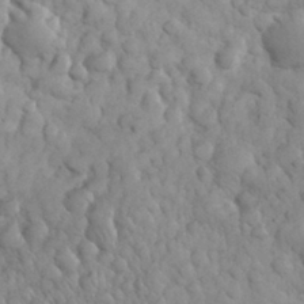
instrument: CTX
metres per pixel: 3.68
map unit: eHh
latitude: 31.5371
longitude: -68.2523
